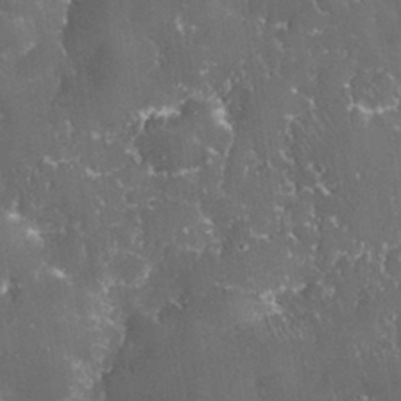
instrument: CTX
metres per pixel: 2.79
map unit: eHh
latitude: 33.0270
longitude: -62.5357
